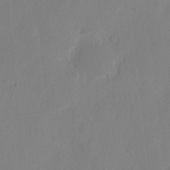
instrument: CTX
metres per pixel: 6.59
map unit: eHh
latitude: 9.6883
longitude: -67.7827
